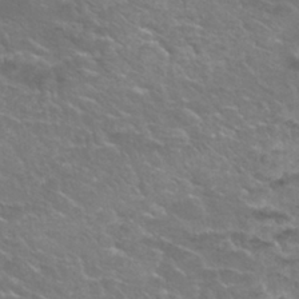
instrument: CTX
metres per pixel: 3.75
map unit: Nhu
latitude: 29.7449
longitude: -50.3089
